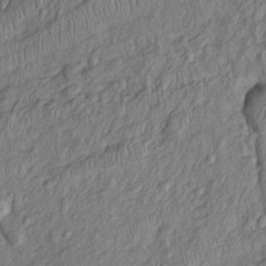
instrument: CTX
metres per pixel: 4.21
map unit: Htu
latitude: -5.7855
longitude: 155.1809
